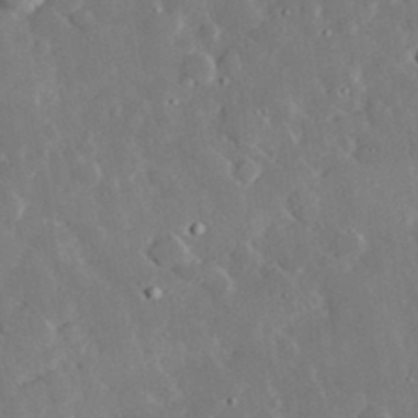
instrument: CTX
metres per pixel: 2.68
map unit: lHvf
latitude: 32.8758
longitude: -85.1781
